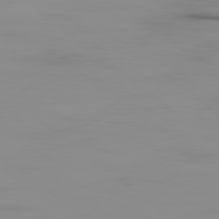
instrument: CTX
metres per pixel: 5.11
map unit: Ap
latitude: -79.1998
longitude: -71.3104
